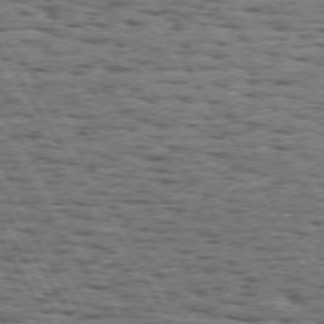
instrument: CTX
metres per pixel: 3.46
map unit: Hpe
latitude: 72.3279
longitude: -122.5924
